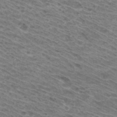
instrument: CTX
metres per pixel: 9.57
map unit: Hto
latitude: 31.3104
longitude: -46.2523
